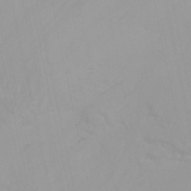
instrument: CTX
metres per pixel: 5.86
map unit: ANa
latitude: 39.1781
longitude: 20.9730
